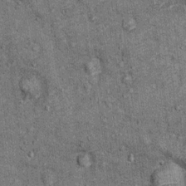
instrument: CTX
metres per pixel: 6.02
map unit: Ht
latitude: 9.3671
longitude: -38.1578
